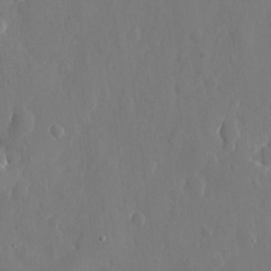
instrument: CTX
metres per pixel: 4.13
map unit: eHh
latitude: 10.5735
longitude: -71.1025
